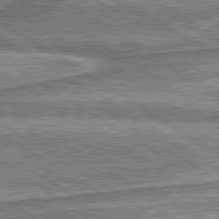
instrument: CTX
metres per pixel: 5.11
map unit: lApd
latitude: 80.3278
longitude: 172.9730
